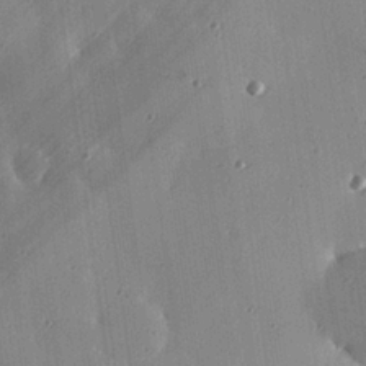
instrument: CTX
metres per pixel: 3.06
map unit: eHh
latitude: 25.1781
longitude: -90.0633
